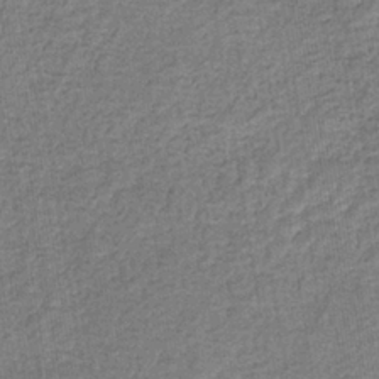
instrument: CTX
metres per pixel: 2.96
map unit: eHb
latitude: -33.6533
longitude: 75.9745
